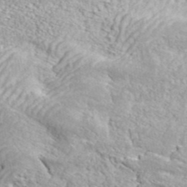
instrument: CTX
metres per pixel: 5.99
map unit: ANa
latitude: 42.7813
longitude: 35.5399
